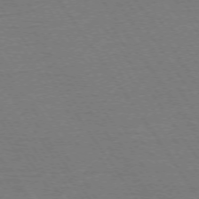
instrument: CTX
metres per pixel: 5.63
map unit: Ap
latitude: -74.3873
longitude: -78.2334
